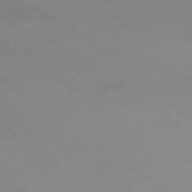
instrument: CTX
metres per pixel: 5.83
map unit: Nhu
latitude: -13.4266
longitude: -69.9717
